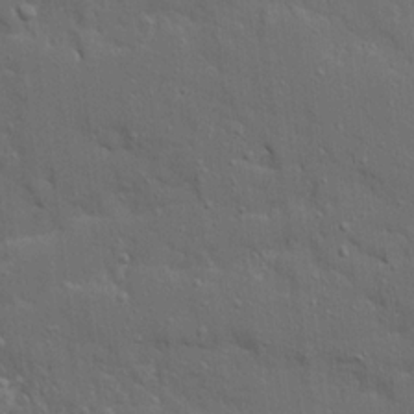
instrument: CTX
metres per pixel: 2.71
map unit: Ave
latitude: 19.5182
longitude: -128.7246
